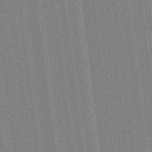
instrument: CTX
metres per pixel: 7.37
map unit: HNhu
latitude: 14.7813
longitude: 13.2565
